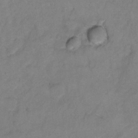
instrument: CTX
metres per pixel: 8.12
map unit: Hto
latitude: 7.0836
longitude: -35.4993
